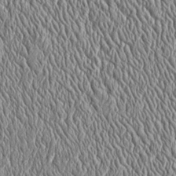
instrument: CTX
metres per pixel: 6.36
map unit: Htu
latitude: -4.0283
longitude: 158.1417
